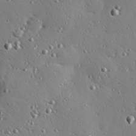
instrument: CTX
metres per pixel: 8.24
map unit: Hve
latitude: 26.4601
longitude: -93.1025
